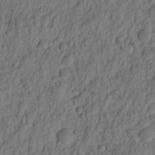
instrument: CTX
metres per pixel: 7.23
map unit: eHh
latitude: -2.3306
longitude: 17.6155
